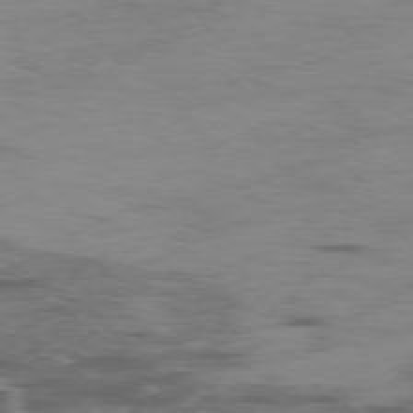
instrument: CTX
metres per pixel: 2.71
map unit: Ap
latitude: -76.7085
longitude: -69.6694
